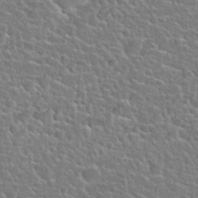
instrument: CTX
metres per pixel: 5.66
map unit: Hto
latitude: 25.1403
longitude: -50.7624
